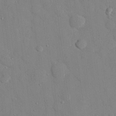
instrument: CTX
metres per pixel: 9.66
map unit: eHh
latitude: 27.1403
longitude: -79.4427
